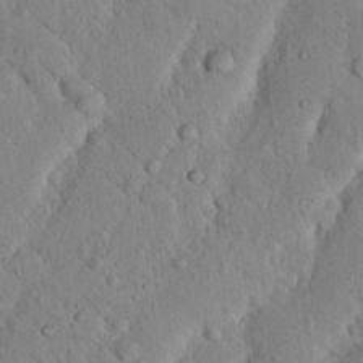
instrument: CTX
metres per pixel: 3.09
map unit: Nhu
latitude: 19.8961
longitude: -75.0458
